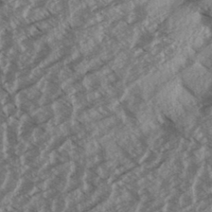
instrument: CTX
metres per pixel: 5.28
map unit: Aa
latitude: 33.1970
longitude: -140.0444
